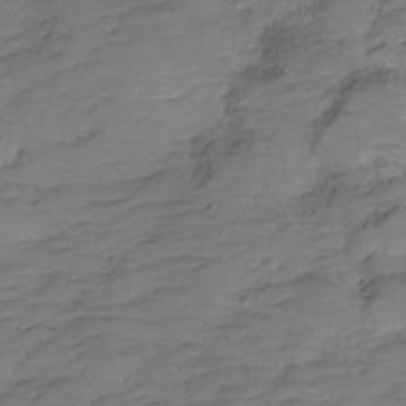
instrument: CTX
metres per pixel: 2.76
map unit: Hve
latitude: -27.6343
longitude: 91.6155
